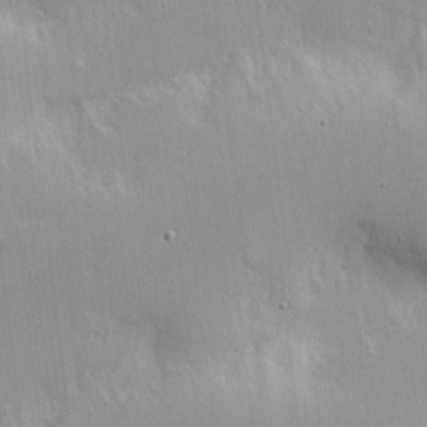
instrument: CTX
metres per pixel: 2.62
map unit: Nhe
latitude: -2.0283
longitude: -59.6127
